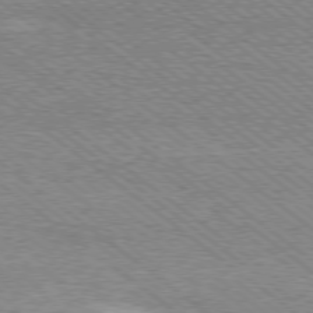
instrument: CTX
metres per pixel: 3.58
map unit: Ap
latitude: -79.0864
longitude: -82.6112
